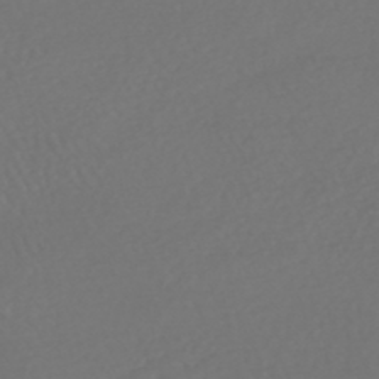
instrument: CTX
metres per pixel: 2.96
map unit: HNhu
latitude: -47.8233
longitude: 97.5588
